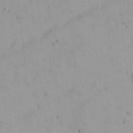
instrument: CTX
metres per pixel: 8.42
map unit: Nhu
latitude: 21.6316
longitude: -70.5923
